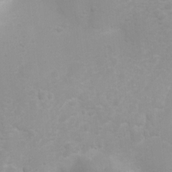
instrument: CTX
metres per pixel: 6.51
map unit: Ht
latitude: 3.2915
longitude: -22.4412
